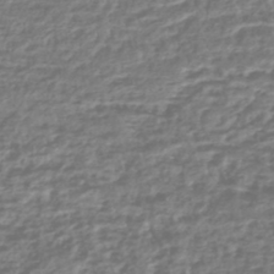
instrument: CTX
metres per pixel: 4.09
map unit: HNhu
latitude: -44.8786
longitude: 99.8989
